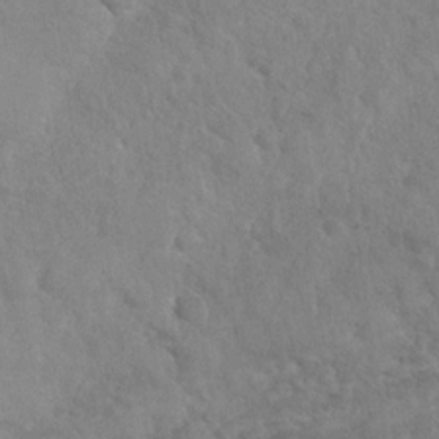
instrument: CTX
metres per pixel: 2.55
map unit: Nhu
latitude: -30.3873
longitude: -62.1011
